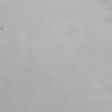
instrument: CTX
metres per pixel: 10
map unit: Nhu
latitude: -5.7666
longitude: -95.1970
